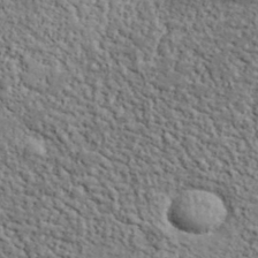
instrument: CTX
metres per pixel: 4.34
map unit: lHvf
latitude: 38.3089
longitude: -90.3278
